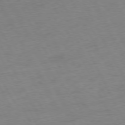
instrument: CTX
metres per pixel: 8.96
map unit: Ap
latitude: -76.6896
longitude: -72.7058
